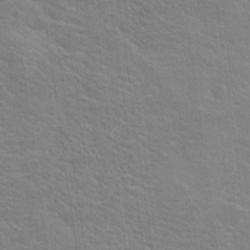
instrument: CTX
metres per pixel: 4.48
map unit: Hto
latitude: 19.0458
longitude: -37.5749
